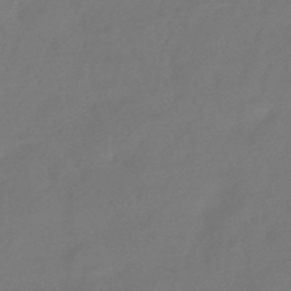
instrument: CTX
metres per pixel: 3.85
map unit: HNhu
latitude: -43.2942
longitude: 92.3684
